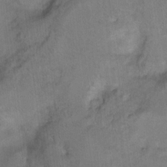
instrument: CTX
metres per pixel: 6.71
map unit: Ht
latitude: 8.4412
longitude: -35.8583
